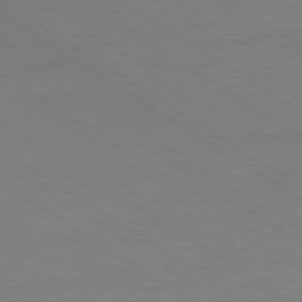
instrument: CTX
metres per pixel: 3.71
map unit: Ap
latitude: -79.7855
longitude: -53.1025
